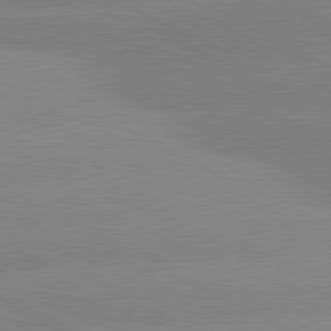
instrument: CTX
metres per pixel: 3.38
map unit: lApd
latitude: 80.8191
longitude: -155.2348
